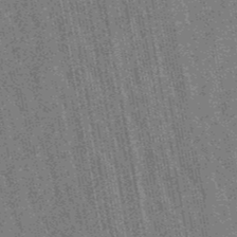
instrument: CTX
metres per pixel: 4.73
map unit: lHb
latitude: -48.3684
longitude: 73.8044
